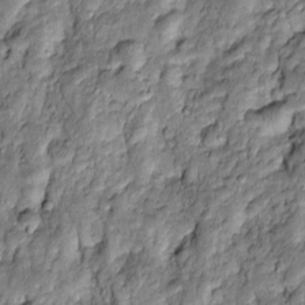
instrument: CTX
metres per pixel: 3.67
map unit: Htu
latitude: -7.3320
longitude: 157.0486
